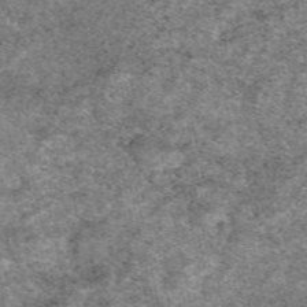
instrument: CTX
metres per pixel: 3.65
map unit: eAb
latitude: 50.3845
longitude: 109.4643
